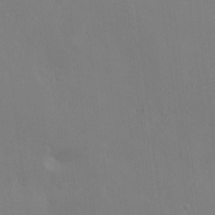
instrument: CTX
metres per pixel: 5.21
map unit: eHh
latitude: -3.6910
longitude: 19.6155
